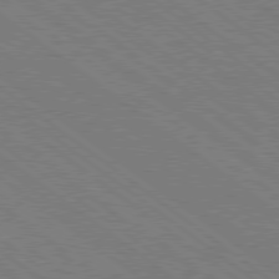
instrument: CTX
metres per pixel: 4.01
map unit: Ap
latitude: -80.6141
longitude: -75.7828
